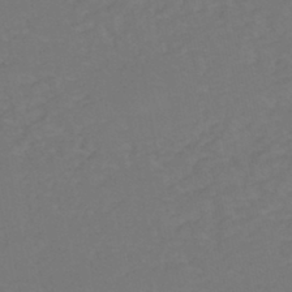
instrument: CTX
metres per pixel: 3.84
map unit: eHh
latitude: -44.2928
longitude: -29.3104
